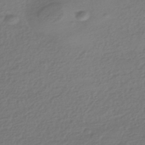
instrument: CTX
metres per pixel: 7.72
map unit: HNhu
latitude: -43.6910
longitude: 97.3699
